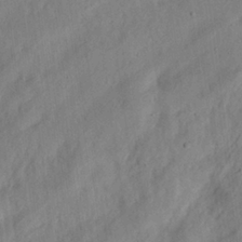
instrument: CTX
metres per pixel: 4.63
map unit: eHh
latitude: 24.4601
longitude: -79.8206
